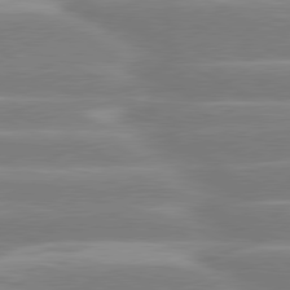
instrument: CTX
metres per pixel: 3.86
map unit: lApd
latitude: 80.5924
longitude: -130.6680
